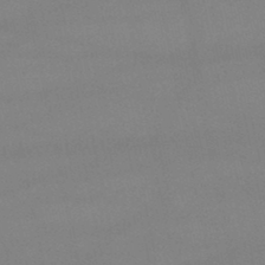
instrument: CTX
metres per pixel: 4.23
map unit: lHb
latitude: -44.6330
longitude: 61.1242
